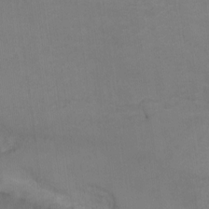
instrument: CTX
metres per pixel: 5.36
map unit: Ht
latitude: -5.8989
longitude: -25.6127
